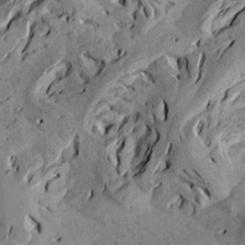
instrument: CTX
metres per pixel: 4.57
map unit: Aa
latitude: 19.2915
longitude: -145.5560
